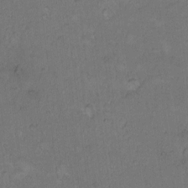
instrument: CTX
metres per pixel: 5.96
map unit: Hto
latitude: 10.1767
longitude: -60.2333
